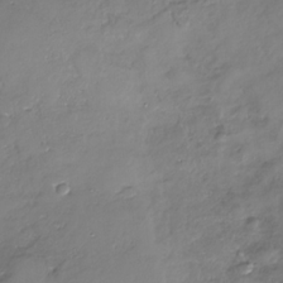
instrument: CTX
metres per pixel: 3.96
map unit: Nhe
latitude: -32.2362
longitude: -93.6505
